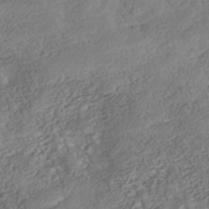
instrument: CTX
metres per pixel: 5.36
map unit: Nhe
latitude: -42.1227
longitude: -110.0444
